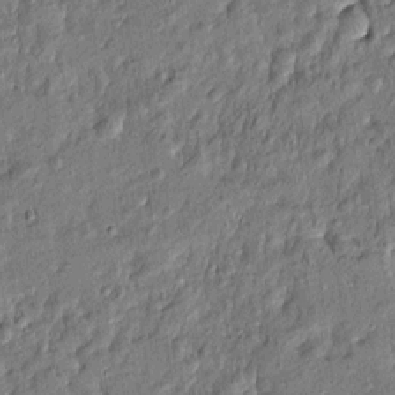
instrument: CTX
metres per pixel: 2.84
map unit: Htu
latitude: -7.9367
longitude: 177.5588
